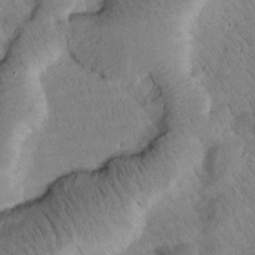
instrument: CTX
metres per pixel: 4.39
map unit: Htu
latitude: 0.6490
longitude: 175.4076
